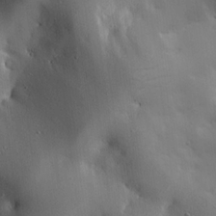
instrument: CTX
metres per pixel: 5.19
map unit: Ave
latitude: 16.9514
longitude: -139.0836
